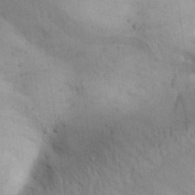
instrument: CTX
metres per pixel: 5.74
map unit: Aa
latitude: 29.7072
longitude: -144.8569
